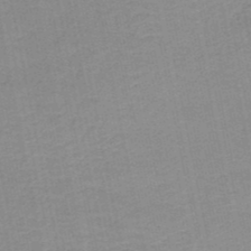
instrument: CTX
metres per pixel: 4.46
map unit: HNb
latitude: -49.8989
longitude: -49.1025
